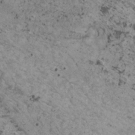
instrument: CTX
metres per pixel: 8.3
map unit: HNhu
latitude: 2.8947
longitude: 4.7085
